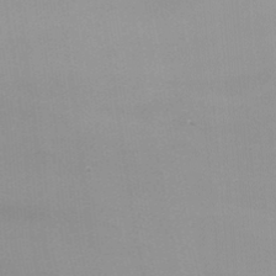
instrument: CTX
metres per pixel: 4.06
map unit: Nhu
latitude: -12.1606
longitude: -72.9892
